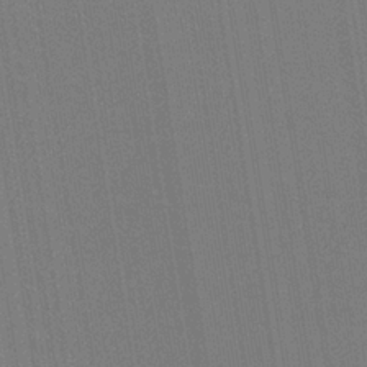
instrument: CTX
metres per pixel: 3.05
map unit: HNb
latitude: -34.1228
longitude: 54.8975
